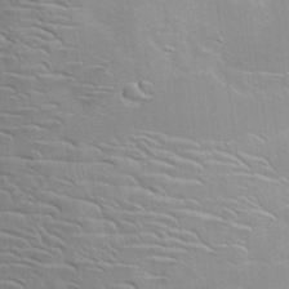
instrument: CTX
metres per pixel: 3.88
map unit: Hto
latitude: 19.8772
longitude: -49.5182
